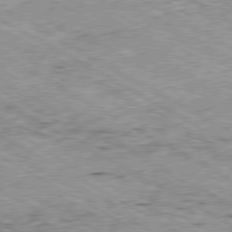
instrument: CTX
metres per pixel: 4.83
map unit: Ap
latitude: -80.3873
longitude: -53.4993
